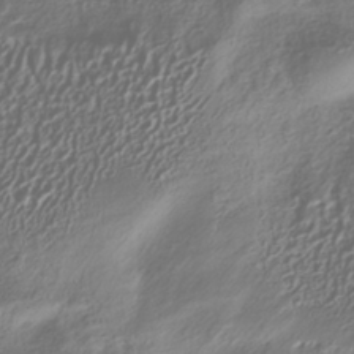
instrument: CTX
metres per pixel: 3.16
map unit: HNhu
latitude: -40.8030
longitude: 102.0094
